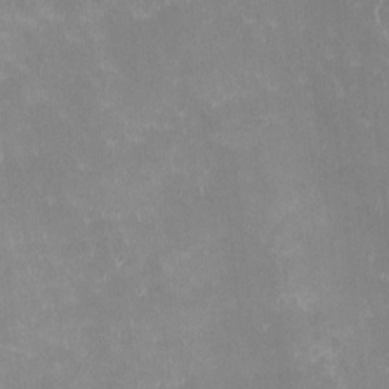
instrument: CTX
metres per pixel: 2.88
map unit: HNhu
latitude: -0.7841
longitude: -3.4237
